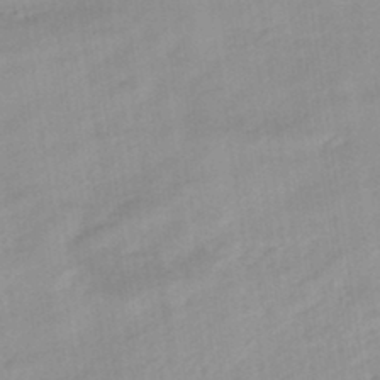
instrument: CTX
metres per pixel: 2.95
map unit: eHb
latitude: -44.3495
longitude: 84.7463
